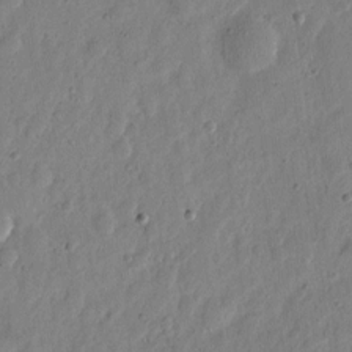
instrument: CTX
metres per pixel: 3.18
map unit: eHh
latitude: 6.0444
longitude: -71.5560
